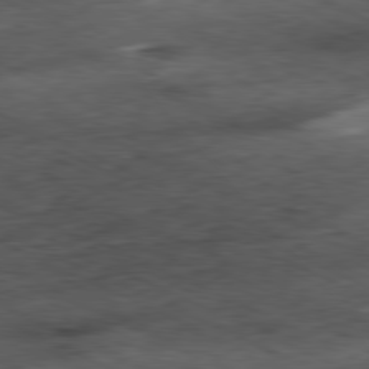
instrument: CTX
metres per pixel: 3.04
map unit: Ap
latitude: -80.9164
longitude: -90.8758
